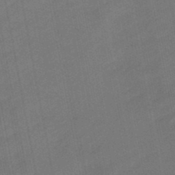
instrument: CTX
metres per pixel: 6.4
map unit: eHb
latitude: -46.9730
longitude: 85.7855
